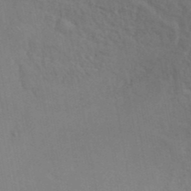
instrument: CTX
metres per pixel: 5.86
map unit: ANa
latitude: 41.6504
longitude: 53.7666
